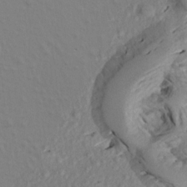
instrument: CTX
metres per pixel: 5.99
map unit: Aa
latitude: 18.4601
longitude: -144.7624
